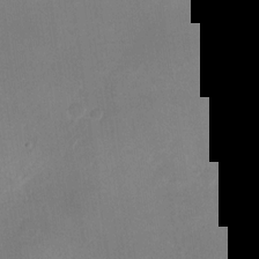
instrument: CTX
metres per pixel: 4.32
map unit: Nhu
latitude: -28.1039
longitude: -63.2159
